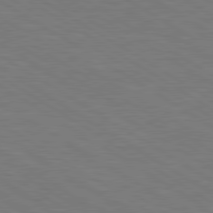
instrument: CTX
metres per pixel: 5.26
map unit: lApd
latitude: 79.8017
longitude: -126.2901
